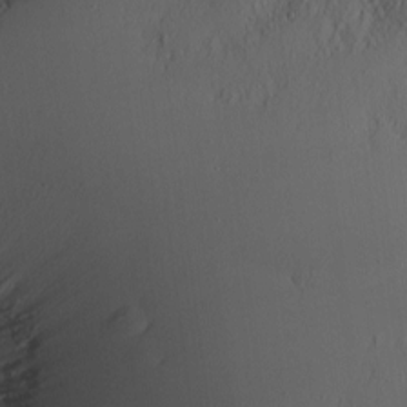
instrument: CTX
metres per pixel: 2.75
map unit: Nve
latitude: -8.5574
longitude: 175.8044
